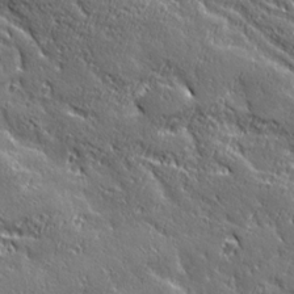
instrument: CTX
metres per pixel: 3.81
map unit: Ave
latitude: 20.4034
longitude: -135.9150
